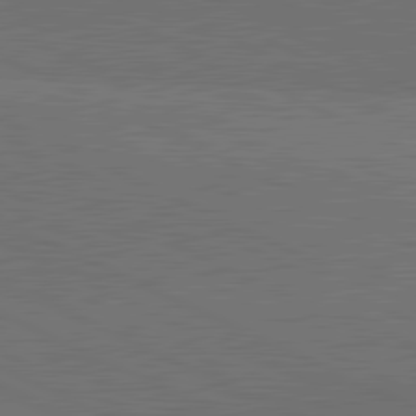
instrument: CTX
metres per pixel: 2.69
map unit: lApd
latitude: 81.6316
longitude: 149.0298
